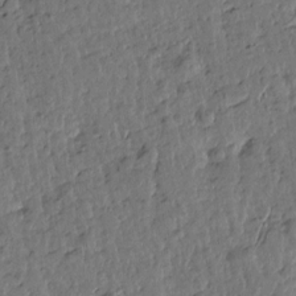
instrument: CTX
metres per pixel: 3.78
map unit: Htu
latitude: 0.1577
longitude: -179.1403
